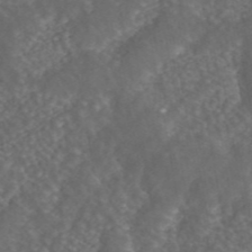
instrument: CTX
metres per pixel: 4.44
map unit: ANa
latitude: 44.5734
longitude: 24.2361
